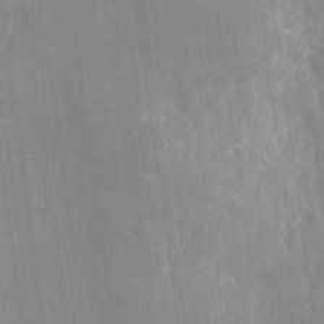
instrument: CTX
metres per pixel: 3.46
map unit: Nhu
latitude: -28.4062
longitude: -80.4412
